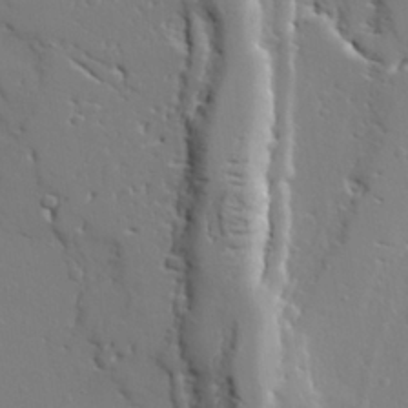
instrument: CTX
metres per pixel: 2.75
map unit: lAvf
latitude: 28.6868
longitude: -108.3278
